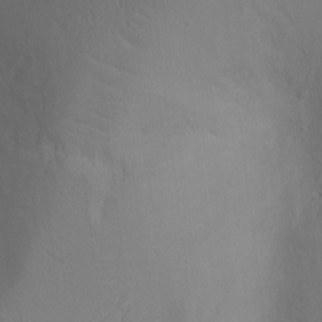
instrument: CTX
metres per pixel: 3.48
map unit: Ht
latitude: -4.6707
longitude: -25.7638
